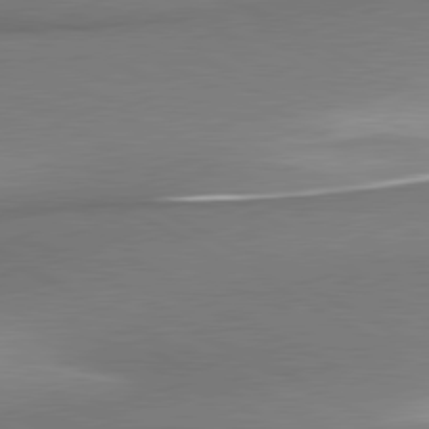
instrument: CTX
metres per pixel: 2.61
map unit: lApd
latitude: 80.3467
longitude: 167.8989
